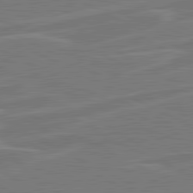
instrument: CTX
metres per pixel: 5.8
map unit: lApd
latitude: 81.2348
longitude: 121.0864
